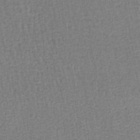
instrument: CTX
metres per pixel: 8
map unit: lHb
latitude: -40.4440
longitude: 62.8408
